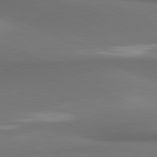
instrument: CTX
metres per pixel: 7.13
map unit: lApd
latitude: 81.4048
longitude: 173.3698
